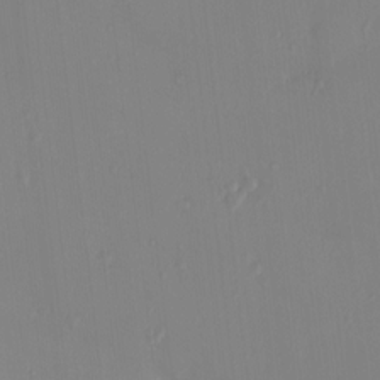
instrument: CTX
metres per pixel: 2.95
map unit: HNhu
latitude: 5.6127
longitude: 1.7100
